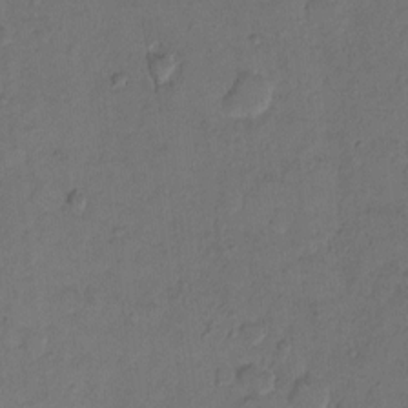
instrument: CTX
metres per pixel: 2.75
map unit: Hto
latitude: 6.9703
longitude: -61.9150
